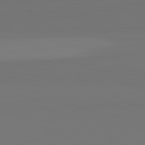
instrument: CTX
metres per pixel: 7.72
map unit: lApd
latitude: 82.5545
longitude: 155.6722
